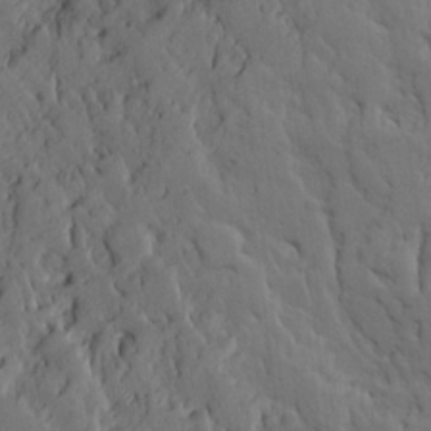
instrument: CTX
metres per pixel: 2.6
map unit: Ave
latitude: 13.8206
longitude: -131.9906
